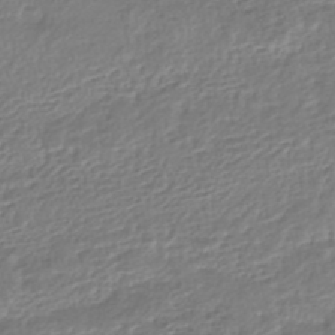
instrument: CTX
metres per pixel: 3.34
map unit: HNhu
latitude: -46.3117
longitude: 103.1431
